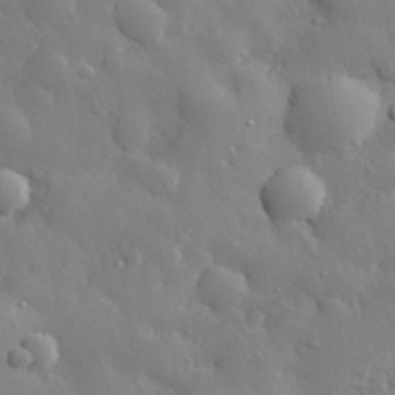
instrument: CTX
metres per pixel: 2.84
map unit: eHh
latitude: 28.9136
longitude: -78.6113
